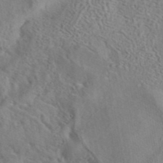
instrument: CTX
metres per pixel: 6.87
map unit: eAb
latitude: 41.7449
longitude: 105.2565
